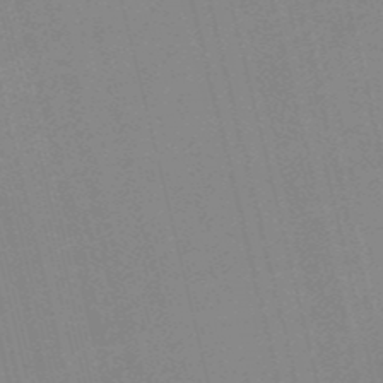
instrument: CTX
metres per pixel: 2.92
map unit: HNb
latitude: -52.2739
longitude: -47.2159
